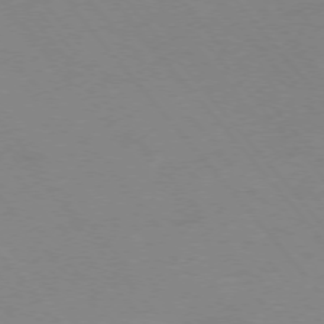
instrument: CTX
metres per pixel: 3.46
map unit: Ap
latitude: -76.1039
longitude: -70.7057
